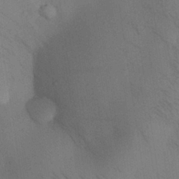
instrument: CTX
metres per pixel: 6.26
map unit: Nhu
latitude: 29.0080
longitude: -72.1767
